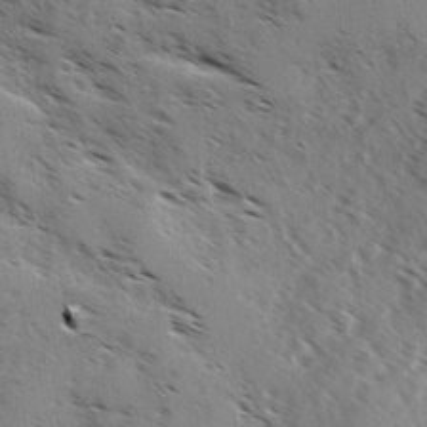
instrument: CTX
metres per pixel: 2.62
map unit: Ave
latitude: 0.8569
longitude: -110.9325
